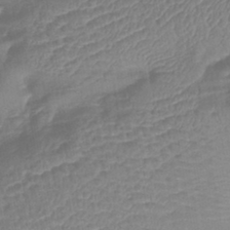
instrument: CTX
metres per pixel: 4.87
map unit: lHb
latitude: -42.9919
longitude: 81.6344
